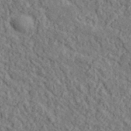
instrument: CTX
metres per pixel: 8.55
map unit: lHvf
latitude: 37.8961
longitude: -90.0255
